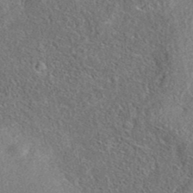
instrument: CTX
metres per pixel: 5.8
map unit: eAb
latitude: 36.8947
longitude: 112.5952
